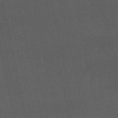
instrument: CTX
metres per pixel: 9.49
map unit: eHb
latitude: -50.7841
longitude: 72.8786
